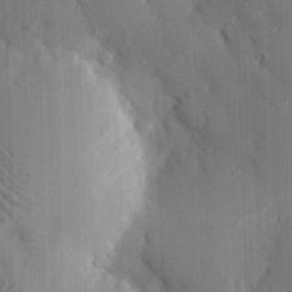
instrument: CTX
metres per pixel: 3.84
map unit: eHh
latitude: 29.1592
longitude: -80.2711
